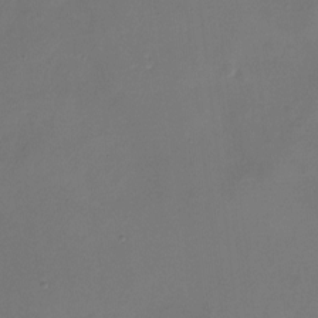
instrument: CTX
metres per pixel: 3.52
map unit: Nhu
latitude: -16.5952
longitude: -50.8947
